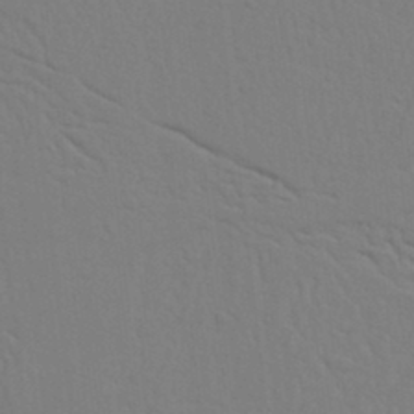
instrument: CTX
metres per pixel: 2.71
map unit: Nhu
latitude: 20.5357
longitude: -73.2348
